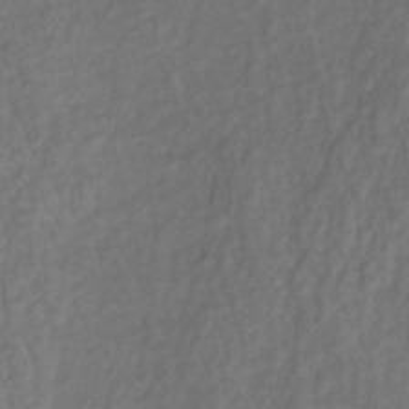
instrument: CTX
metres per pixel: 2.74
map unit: lHb
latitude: -38.8975
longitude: 70.1606
